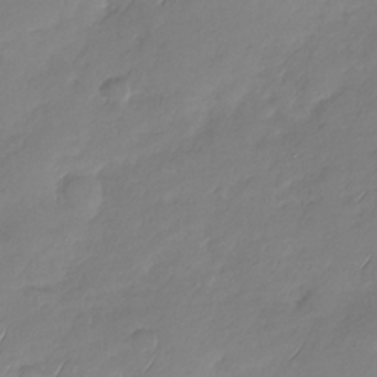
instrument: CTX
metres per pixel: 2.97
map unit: Nhu
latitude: -28.4251
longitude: -61.8016
